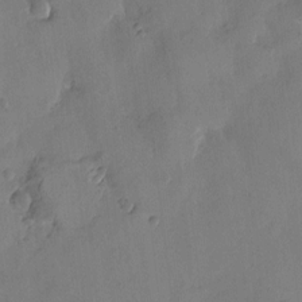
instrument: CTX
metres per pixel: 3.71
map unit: Htu
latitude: -3.1431
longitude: -176.4601
